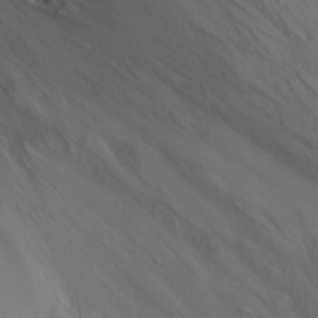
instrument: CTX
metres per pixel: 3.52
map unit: eHh
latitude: 24.8569
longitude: -63.6316
